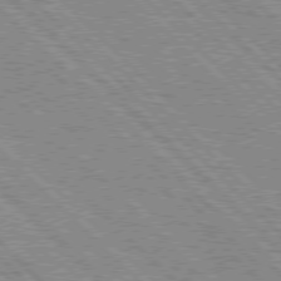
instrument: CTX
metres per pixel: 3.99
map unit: lApd
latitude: 76.7813
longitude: -74.0444
